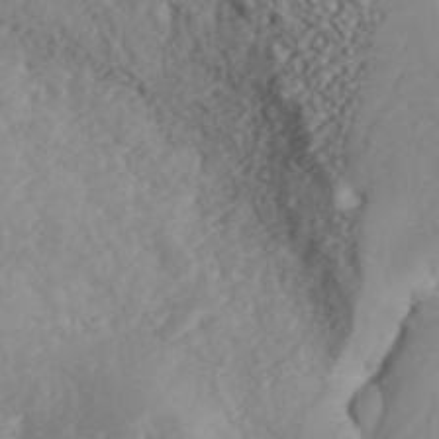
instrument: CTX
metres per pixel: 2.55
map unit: ANa
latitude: 44.4034
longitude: 37.4643
